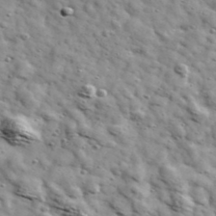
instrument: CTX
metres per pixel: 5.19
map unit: Ave
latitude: 41.1781
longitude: -107.2159
